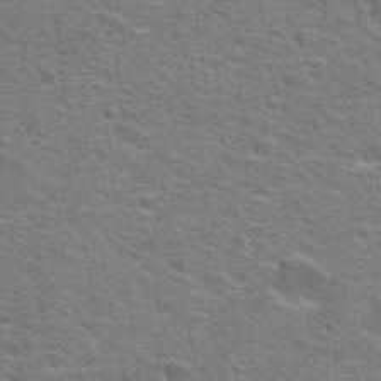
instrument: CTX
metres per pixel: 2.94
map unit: Hto
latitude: 23.4237
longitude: -46.8947
